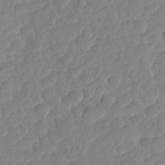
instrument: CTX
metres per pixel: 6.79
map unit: HNhu
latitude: -25.3321
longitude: 50.4251
